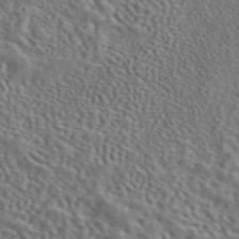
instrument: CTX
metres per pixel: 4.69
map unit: eAb
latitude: 43.0270
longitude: 112.5574
